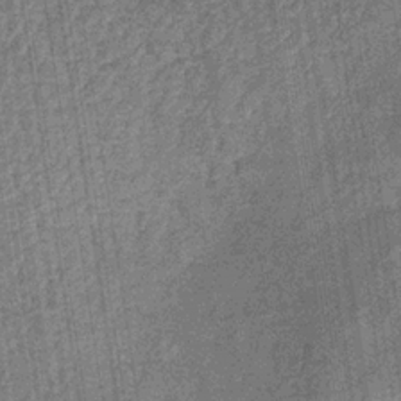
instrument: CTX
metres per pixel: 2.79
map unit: HNb
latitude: -32.0472
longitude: 58.1416
